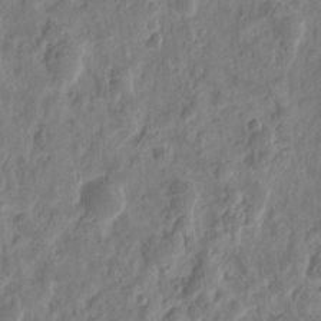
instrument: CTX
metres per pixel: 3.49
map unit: eHh
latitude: 10.1200
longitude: -73.9528
